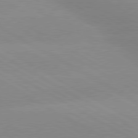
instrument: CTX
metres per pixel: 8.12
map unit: lApd
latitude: 80.1956
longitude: -147.2726
